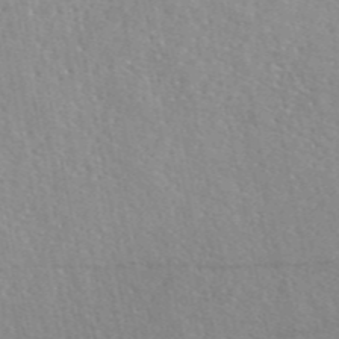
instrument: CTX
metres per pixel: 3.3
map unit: eAb
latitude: 46.0255
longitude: 111.9367
